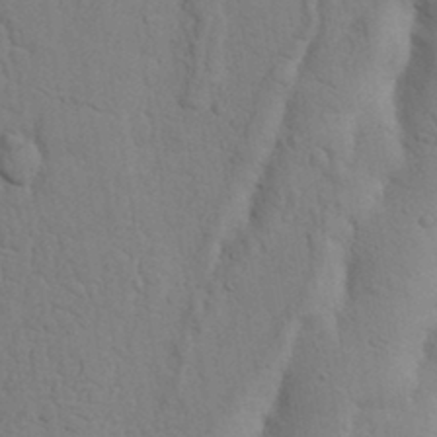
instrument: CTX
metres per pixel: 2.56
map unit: Nhu
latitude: 16.9514
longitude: -75.9339
